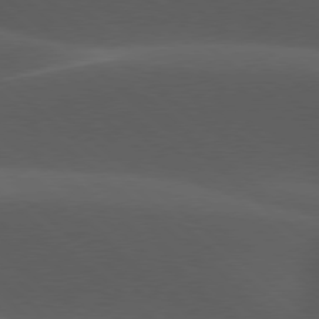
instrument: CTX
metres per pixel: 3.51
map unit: lApd
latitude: 77.7638
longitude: -54.9136
